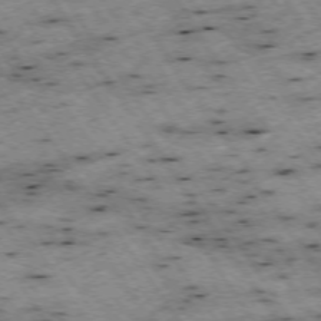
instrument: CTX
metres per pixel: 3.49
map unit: Hpe
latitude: -74.2551
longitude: 3.6343
